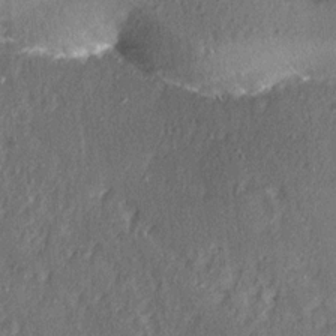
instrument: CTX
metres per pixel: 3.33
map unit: Ave
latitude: 15.5938
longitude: -104.3279
